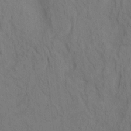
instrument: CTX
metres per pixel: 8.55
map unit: eHh
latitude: -1.1809
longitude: 17.5777
